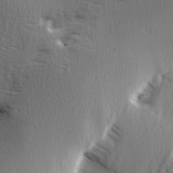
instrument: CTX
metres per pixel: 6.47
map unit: Ave
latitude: 2.9702
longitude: -111.2348
